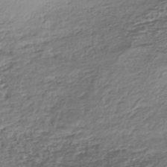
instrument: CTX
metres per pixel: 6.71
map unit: HNhu
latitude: -43.9556
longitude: 102.5196
